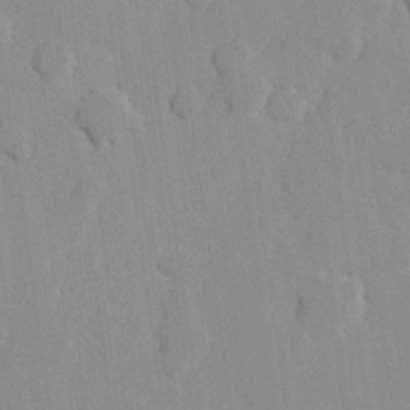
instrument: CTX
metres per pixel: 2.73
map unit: Hve
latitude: 26.2712
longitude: 150.7463
